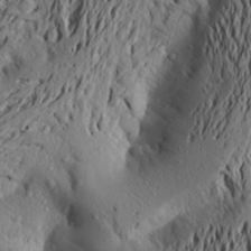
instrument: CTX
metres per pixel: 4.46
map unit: Aa
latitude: 20.6680
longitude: -148.4601
